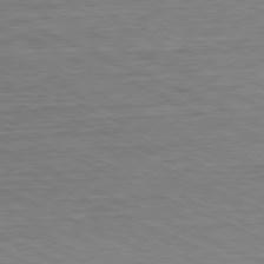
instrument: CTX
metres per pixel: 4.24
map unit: Hpe
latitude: -81.5777
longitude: 11.1809
